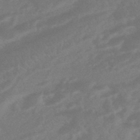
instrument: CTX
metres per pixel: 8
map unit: HNhu
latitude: -45.5210
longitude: 91.3510
